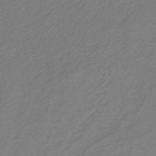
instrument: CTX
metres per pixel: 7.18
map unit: lHb
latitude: -35.7855
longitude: 70.5574
